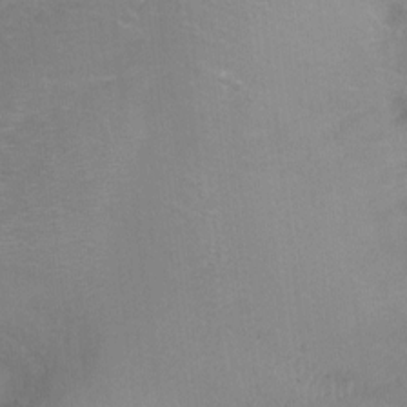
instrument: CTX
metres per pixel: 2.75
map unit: Ht
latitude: -7.8800
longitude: -35.4237
